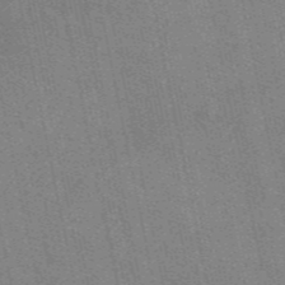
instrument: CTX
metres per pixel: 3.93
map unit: eAb
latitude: 47.6694
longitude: 114.4440
